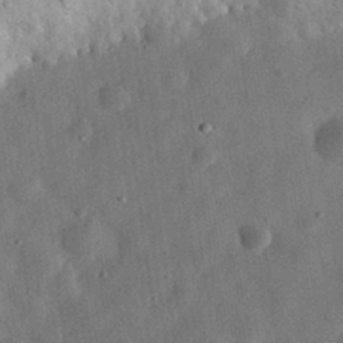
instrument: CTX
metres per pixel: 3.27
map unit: eHh
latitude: 31.5938
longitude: -76.0255
